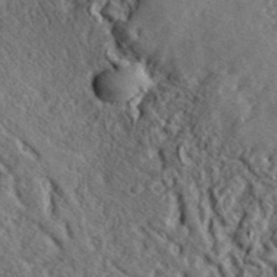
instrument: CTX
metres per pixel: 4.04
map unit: lHvf
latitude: 41.3670
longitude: -89.1215
